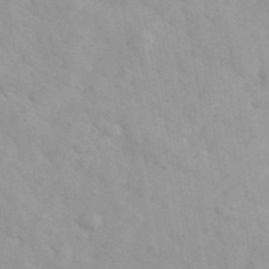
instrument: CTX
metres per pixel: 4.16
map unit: Ave
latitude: 39.6883
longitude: -107.3293
